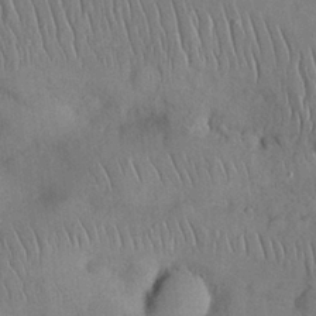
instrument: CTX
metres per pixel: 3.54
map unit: Nhu
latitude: 27.5560
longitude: -68.8758
